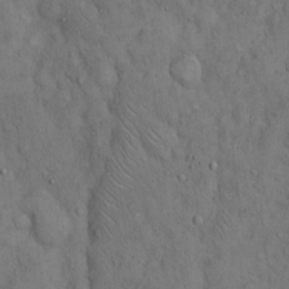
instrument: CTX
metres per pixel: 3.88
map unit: Hto
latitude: 15.1781
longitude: -57.8961
